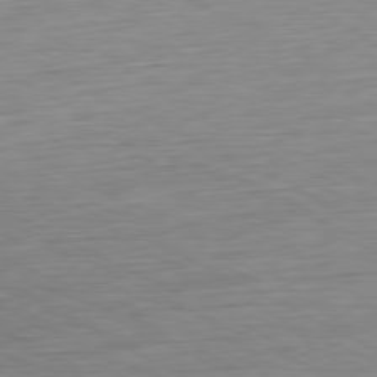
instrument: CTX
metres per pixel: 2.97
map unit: Ap
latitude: -80.2929
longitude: -82.2522
